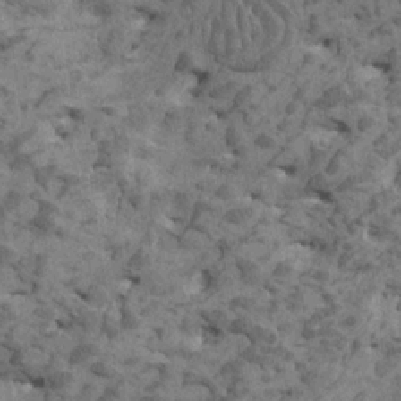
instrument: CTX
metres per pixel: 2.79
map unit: HNhu
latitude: 0.1577
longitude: 4.9352
